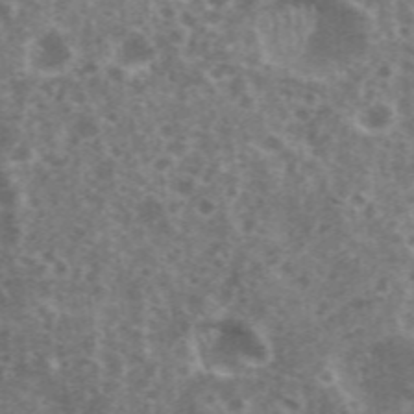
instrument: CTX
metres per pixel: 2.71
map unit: eHh
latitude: 35.4237
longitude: -59.7261
